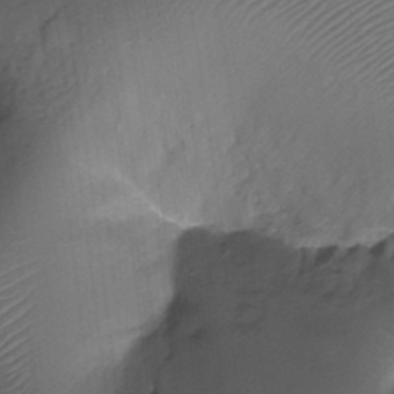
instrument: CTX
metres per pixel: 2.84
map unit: Ht
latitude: -18.1984
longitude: -44.4790
